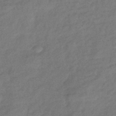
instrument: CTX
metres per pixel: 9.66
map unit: eHb
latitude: -42.6140
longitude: 83.6911
